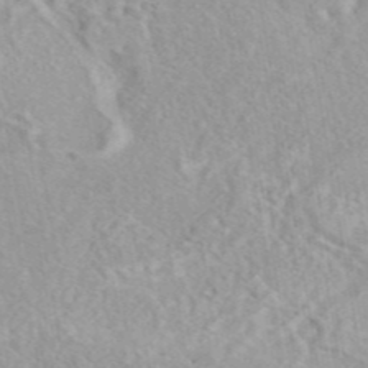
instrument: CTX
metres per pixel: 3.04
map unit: eAb
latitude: 44.0444
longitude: 114.7652
